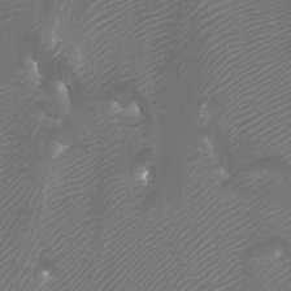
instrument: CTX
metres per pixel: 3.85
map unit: Htu
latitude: -7.0108
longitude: -49.2537
